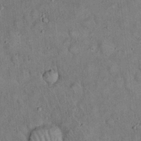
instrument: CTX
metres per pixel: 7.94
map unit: eHh
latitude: 19.8772
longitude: -60.7624
